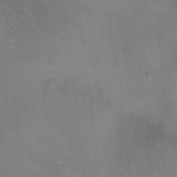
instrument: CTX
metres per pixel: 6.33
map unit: Ht
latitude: -3.3887
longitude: -17.2348
